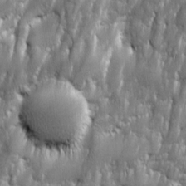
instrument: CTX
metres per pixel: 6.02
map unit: Ave
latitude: 16.0255
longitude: -134.8002
